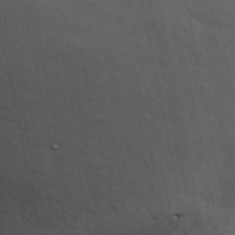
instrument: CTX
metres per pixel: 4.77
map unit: ANa
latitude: 50.1577
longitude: -82.3089
